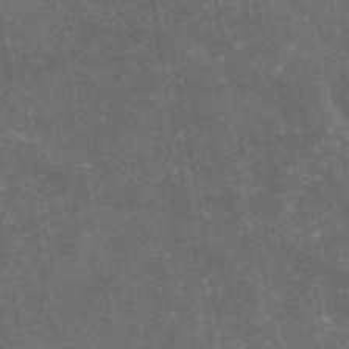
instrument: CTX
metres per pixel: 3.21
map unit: eAb
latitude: 46.6491
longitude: 119.7289
